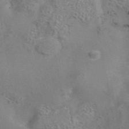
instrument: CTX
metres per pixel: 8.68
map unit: eAb
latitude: 42.8758
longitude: 106.9353
